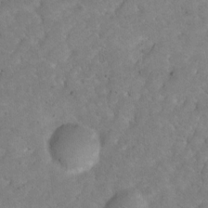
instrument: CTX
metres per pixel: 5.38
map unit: Hto
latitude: 3.1214
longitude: -35.8772
